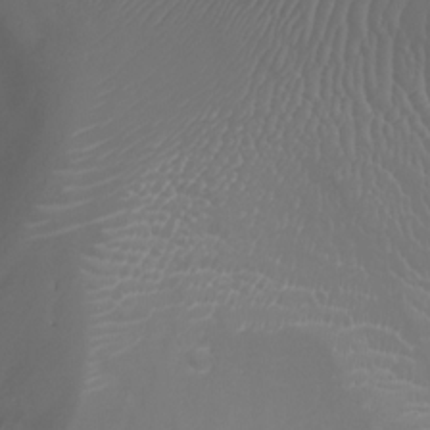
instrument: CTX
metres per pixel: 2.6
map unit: Ht
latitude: -7.3698
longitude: -20.5357
